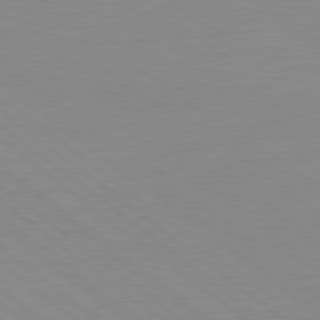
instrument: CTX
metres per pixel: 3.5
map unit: Hpe
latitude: 78.4601
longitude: -124.6112
